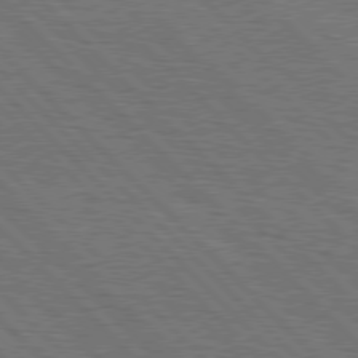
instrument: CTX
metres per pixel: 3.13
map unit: Hpe
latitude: 77.5749
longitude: -126.5546
